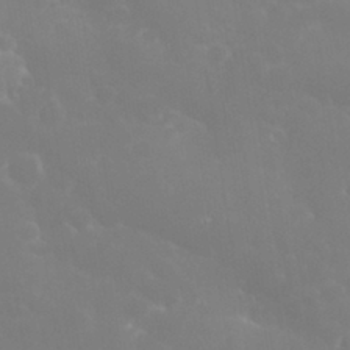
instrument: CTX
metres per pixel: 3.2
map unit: eHh
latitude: 32.4412
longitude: -60.7624
